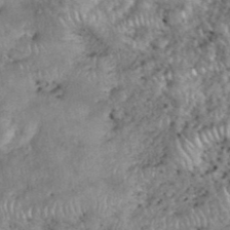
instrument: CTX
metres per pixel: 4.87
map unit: eHh
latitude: 38.5168
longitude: -56.8946
